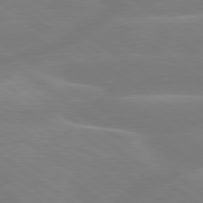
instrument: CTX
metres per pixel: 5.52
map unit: lApd
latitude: 79.2537
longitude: -149.4049
